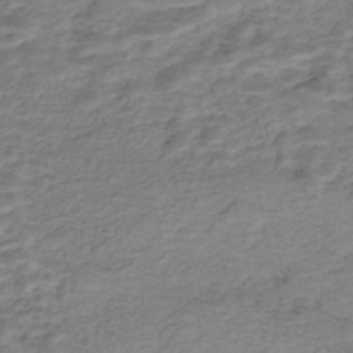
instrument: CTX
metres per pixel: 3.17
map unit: Nhe
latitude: -47.4643
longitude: -171.1403
